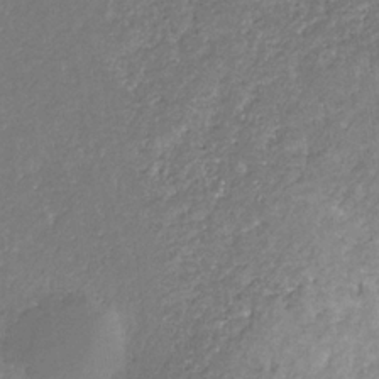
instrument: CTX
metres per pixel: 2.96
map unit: eHb
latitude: -30.9919
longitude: 68.6707
